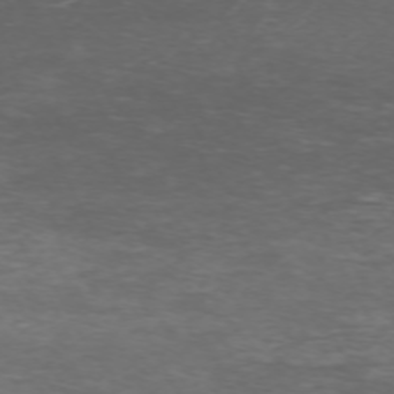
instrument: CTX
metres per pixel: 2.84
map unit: Hpe
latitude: -71.3888
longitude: 12.0661
